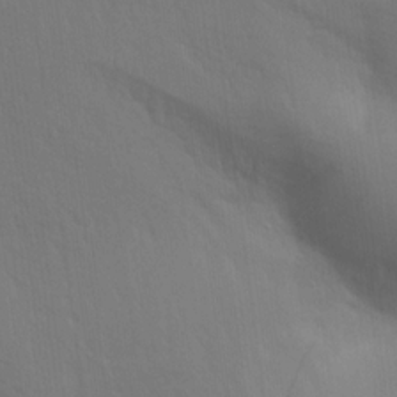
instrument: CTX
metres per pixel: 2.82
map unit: Aa
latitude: 14.8002
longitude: -147.4994
